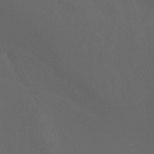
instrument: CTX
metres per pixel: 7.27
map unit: Nhu
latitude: -7.7288
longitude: -83.3481
